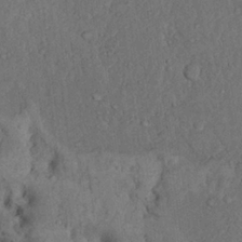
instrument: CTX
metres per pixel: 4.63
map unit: Nhu
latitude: 22.2522
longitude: -71.3859
